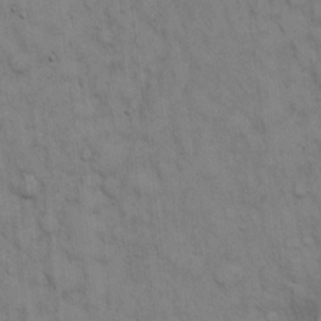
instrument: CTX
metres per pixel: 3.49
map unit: Hto
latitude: 13.3671
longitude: -60.6112
